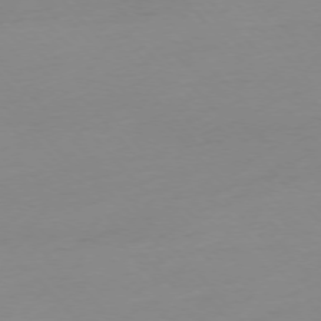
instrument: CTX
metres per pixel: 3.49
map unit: Ap
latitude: -76.1606
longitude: -71.1214
